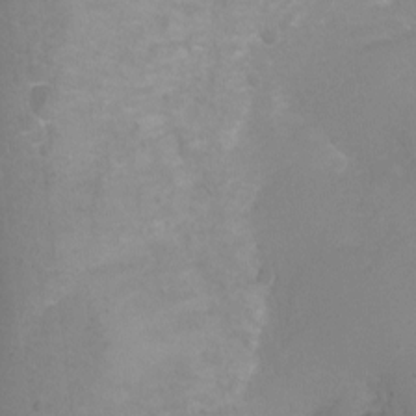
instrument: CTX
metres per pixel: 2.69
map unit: Ht
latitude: -2.8785
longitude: -27.6883
